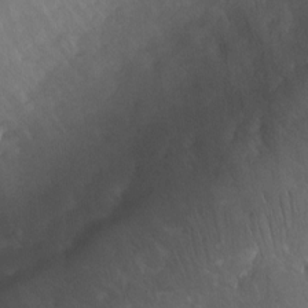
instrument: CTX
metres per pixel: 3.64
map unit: Nhu
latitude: -24.3495
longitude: -70.9325
